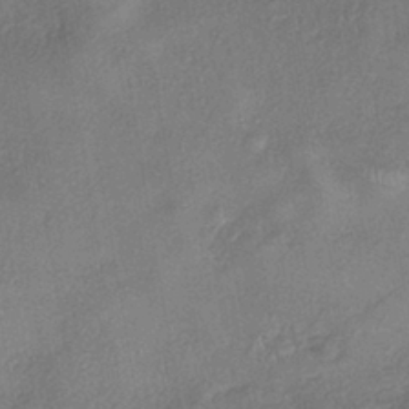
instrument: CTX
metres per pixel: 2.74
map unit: eHh
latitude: -41.1809
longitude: 119.9556
